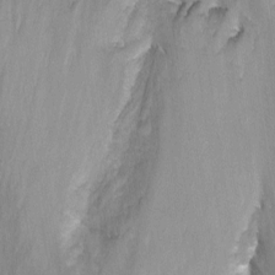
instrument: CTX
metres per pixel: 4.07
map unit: Nhu
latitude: -7.5588
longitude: -40.9135
